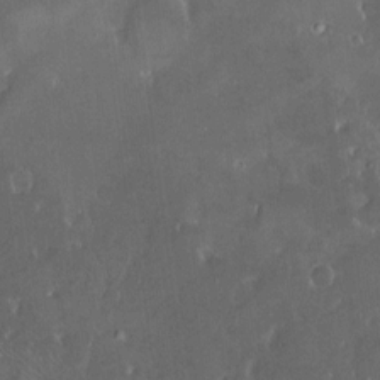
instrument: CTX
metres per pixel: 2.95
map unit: HNhu
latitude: 5.2159
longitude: 10.8030
